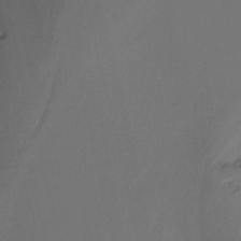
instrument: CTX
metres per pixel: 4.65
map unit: Nhu
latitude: -15.3321
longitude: -57.2348
